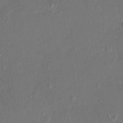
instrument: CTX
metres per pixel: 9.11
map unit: HNhu
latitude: 5.4804
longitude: 14.2173
